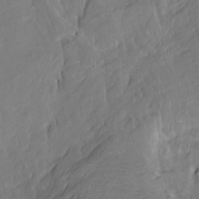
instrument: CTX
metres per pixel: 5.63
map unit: Hto
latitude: -7.4643
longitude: -44.8191
